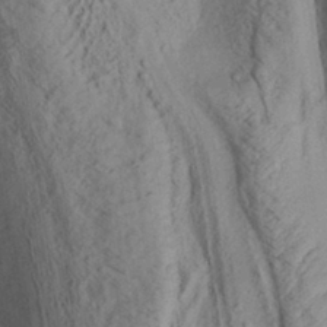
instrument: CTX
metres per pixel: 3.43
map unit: Aa
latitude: 30.0822
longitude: -132.9703
